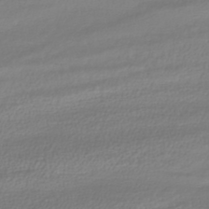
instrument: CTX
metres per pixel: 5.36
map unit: HNhu
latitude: -44.0283
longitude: 99.1053
